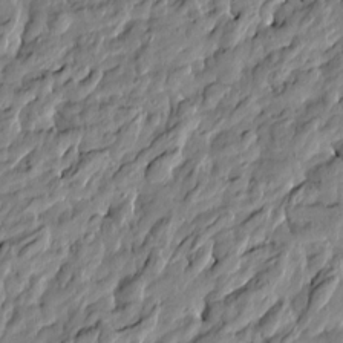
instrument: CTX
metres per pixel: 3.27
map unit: Htu
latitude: -5.4076
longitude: 177.9367
